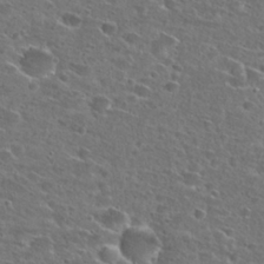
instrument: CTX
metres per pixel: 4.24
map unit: Hto
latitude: 26.7435
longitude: -46.5357
